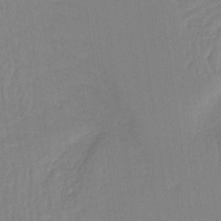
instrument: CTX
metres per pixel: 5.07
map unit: lHb
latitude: -34.0094
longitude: 66.8975
